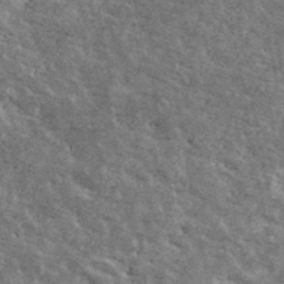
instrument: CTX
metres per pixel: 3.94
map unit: Ave
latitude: 40.8946
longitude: -109.1025
